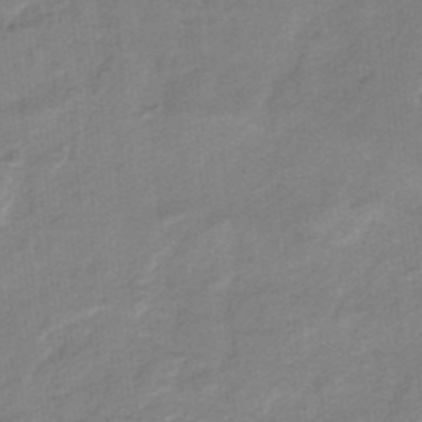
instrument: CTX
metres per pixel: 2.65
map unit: HNb
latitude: -34.5196
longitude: 59.6721
